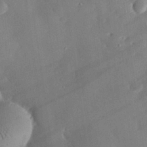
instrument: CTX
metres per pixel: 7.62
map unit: eHh
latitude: 30.1389
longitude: -81.2915
